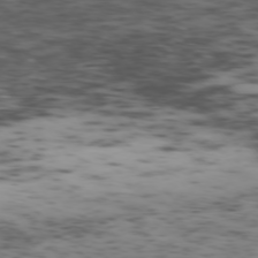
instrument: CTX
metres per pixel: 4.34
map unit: Ap
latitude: -75.3132
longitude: -79.7450
